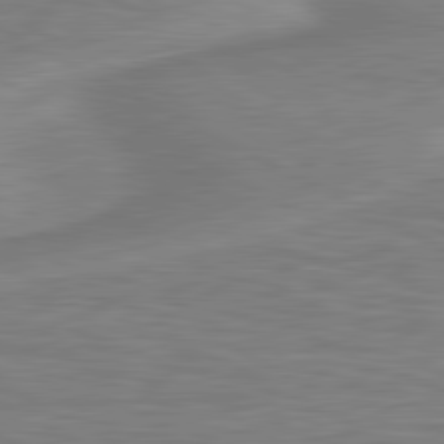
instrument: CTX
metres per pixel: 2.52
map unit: lApd
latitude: 81.0458
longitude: 173.1809
